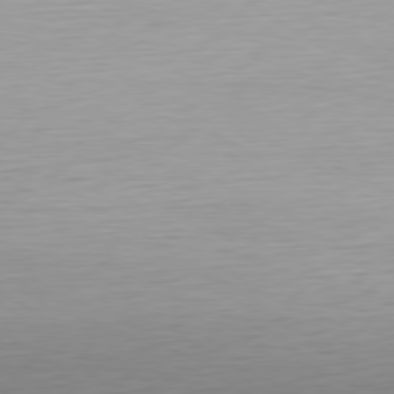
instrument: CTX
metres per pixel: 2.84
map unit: Ap
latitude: -80.2740
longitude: -68.6302
